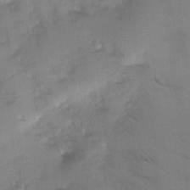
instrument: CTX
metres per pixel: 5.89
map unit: Ave
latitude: -0.6519
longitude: -111.9528
